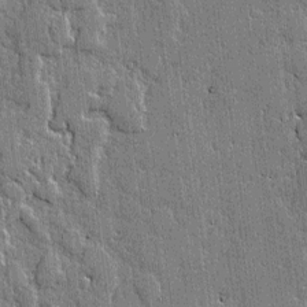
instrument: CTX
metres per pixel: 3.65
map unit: lAvf
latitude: -1.3321
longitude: -106.4223
